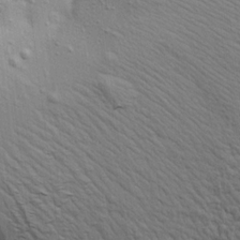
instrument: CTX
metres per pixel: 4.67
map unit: Aa
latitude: 19.3292
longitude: -141.6693
